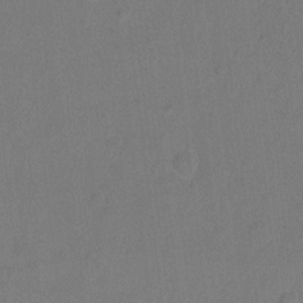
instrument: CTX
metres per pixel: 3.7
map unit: Hto
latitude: -6.0472
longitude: -35.5560
